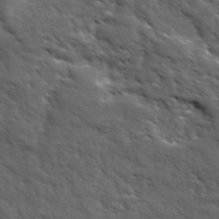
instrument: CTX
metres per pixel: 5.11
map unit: Ave
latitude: 17.4615
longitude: -132.4223
